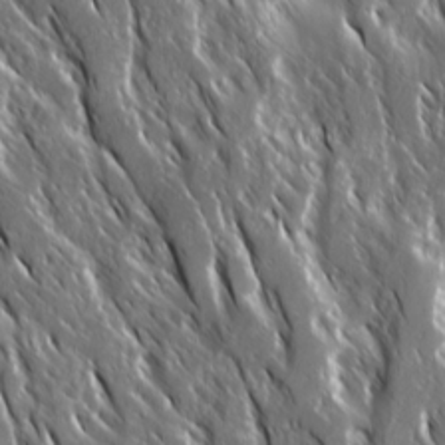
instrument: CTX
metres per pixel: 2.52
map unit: Ave
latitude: 15.1215
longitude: -133.4426
